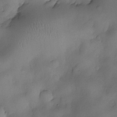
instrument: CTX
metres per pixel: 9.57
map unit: eHh
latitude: -23.3888
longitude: 15.4455
